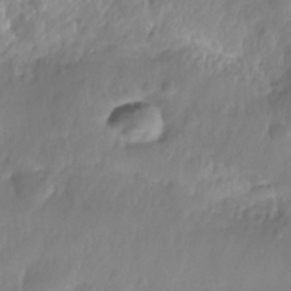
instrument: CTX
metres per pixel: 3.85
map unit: Nhe
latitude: -36.2361
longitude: -179.1026
